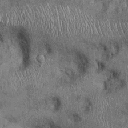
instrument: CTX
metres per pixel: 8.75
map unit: Ht
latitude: -0.2740
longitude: -13.4616
